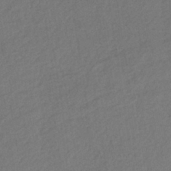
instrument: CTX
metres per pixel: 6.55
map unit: lHb
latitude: -37.8989
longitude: 68.8785
